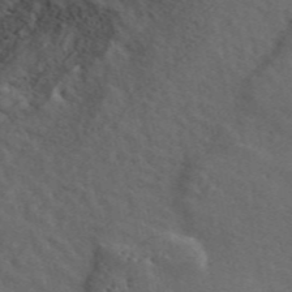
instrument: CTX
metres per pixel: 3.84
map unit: ANa
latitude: 49.7072
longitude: -81.3293
